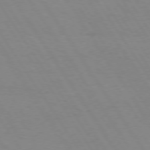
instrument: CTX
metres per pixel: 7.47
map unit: Hpe
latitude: 74.4979
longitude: -140.1577
